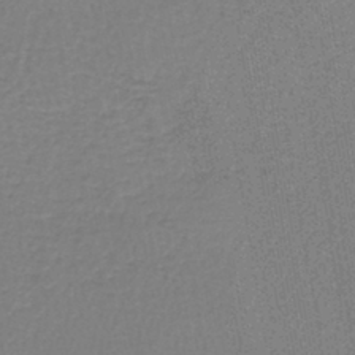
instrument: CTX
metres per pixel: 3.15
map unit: lHb
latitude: -42.3495
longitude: 62.6518
